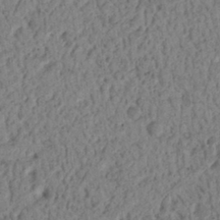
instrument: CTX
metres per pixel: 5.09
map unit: Ht
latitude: 13.3104
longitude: -74.5546
